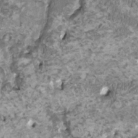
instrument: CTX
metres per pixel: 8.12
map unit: HNhu
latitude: 1.4048
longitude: -0.8947
